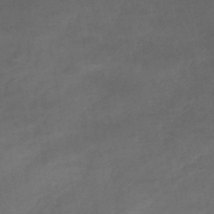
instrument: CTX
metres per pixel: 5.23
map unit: eHb
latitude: -43.0108
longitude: 84.9919
